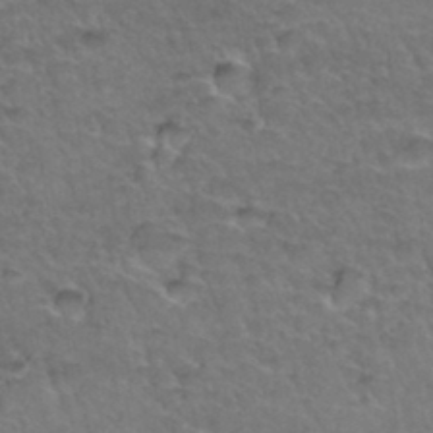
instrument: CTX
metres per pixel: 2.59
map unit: Hto
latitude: 34.9135
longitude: -47.0648
